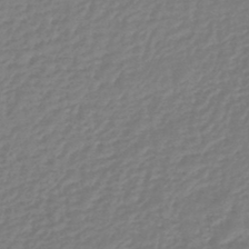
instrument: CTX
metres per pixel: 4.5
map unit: lHb
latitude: -46.7085
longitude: 61.9556
